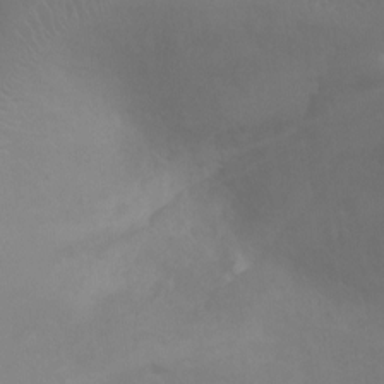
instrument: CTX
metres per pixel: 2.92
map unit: Ht
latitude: -4.8597
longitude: -18.9513
